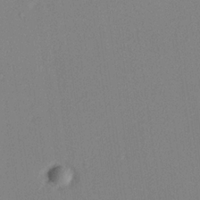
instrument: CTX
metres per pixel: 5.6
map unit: lHvf
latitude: 22.5924
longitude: 140.7841
